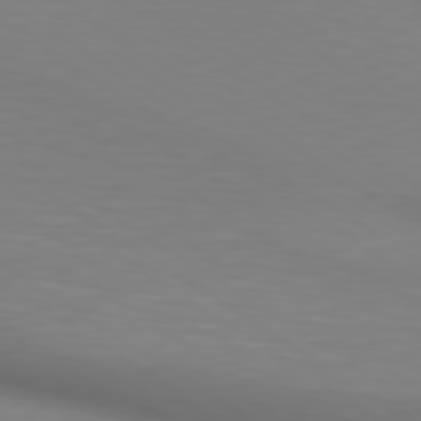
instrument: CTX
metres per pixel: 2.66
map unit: lApd
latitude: 80.1956
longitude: 121.2187
